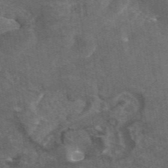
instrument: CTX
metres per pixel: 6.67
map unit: eAb
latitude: 45.2726
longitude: 116.2550
